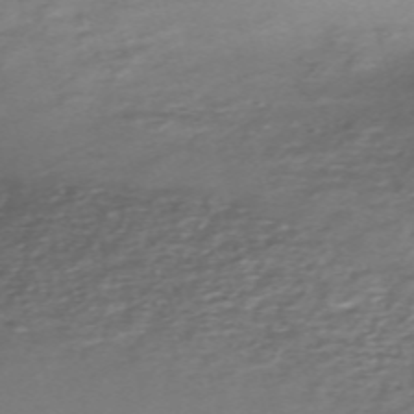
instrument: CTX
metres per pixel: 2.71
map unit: eHh
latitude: -62.3873
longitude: 52.7463
